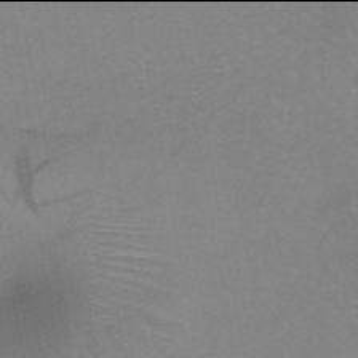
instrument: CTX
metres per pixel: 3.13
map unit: HNb
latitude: -46.0094
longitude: -42.4979
